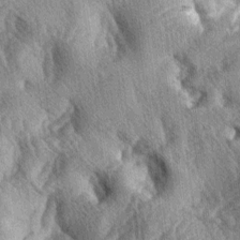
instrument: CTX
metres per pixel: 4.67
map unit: lAa
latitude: -4.2361
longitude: -126.0255
